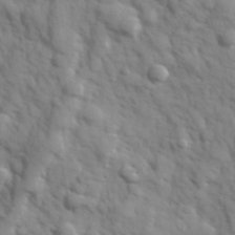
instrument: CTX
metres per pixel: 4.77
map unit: Hve
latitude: 32.2145
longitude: 150.6518
